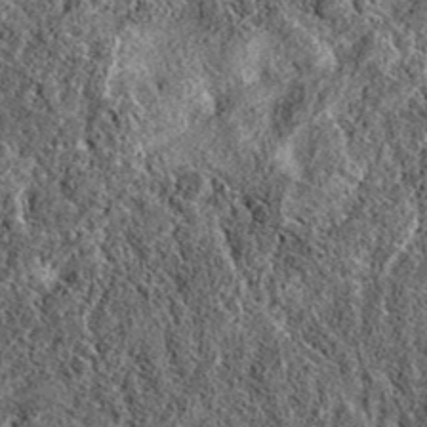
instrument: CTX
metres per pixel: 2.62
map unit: eAb
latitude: 37.3670
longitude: 110.1228
